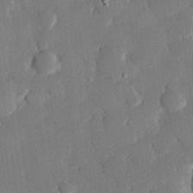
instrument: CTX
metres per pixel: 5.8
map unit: eHh
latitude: 28.2900
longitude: -80.9514
